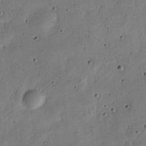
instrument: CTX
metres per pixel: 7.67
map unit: Nve
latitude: -25.2943
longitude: 106.6330
